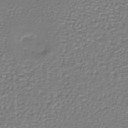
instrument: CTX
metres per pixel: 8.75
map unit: lHb
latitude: -36.4251
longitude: 58.8407
